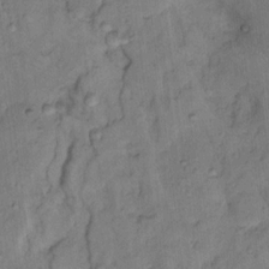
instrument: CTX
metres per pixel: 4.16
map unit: Nhu
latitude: 14.8380
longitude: -31.0648
